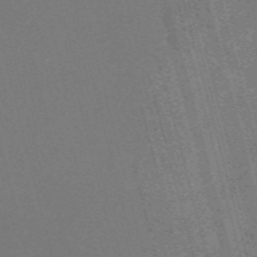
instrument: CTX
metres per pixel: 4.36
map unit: Nve
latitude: -59.6154
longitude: 63.6155
